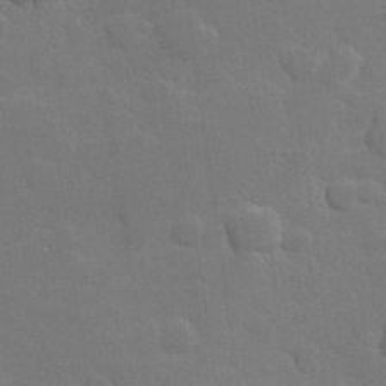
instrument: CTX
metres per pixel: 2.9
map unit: Hve
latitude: 24.6679
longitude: 150.5385
